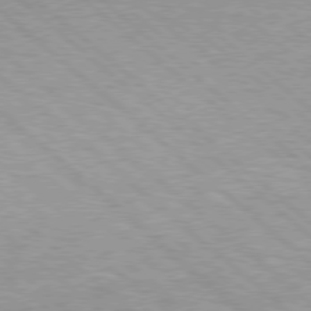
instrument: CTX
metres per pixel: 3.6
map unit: Hpe
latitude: 77.2537
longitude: -150.7435
